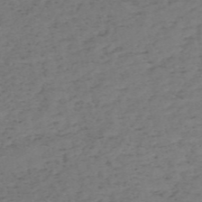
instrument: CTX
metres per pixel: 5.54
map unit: HNb
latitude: -55.2376
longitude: -43.9906
